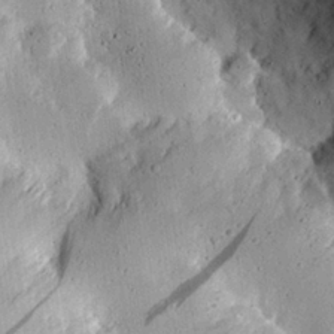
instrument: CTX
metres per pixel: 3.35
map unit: eHh
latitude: 26.1578
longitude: -79.8773
